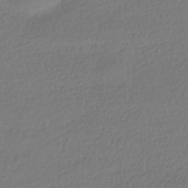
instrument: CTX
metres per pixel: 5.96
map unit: HNhu
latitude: -41.4643
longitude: 97.9745
